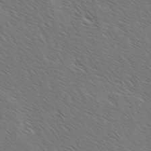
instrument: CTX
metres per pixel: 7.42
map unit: lAvf
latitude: -2.5951
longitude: -113.1781
